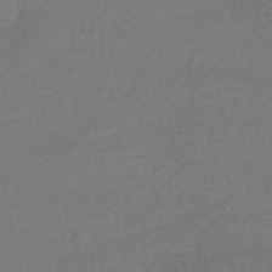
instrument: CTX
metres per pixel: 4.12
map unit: HNhu
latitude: -44.8786
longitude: 93.2376
